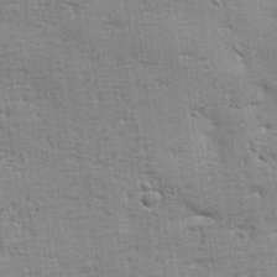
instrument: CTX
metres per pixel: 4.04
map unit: Aa
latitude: 33.4804
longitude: -144.2900
